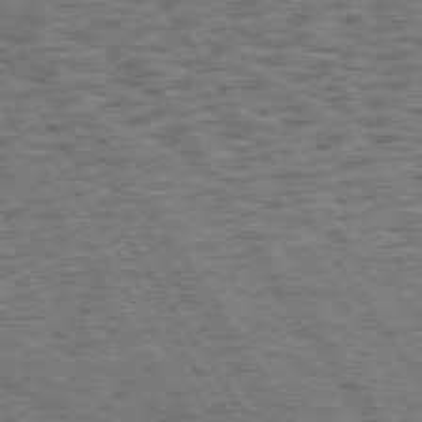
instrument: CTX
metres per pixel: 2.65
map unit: Hpe
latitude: 74.4223
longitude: -133.7639
